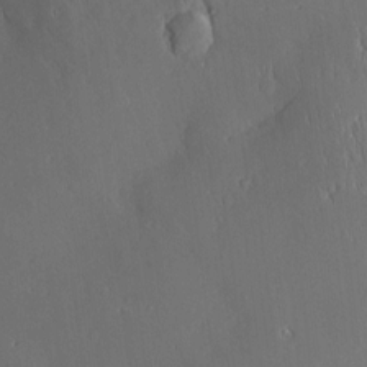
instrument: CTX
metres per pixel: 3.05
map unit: Nve
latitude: -7.4076
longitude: 173.2187
